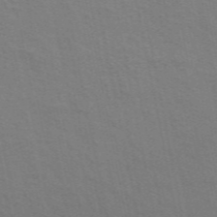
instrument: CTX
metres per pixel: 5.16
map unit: ANa
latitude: 49.1214
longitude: -74.8569
